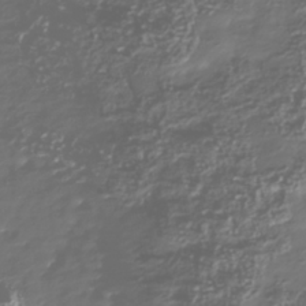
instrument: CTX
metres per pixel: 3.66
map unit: Nhu
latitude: -40.4062
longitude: -82.7246
